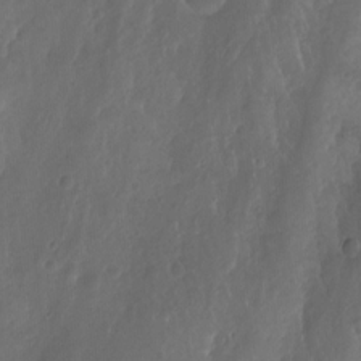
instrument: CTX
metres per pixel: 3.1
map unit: Aa
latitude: -8.0283
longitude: -77.5938
